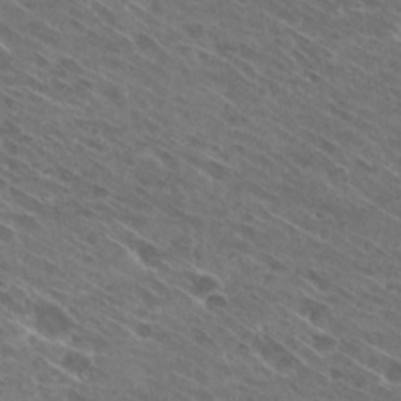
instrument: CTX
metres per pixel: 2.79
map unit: Hto
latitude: 29.2915
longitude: -44.2522
